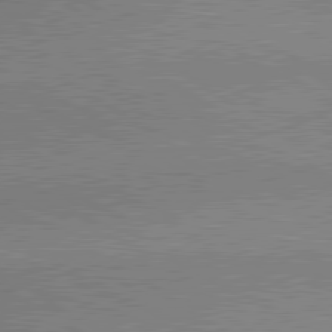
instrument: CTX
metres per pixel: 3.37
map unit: lApd
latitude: 80.3467
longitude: 165.1243
